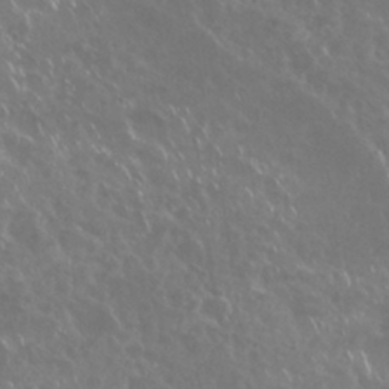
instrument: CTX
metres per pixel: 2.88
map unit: Nhu
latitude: 29.0458
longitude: -60.1389
